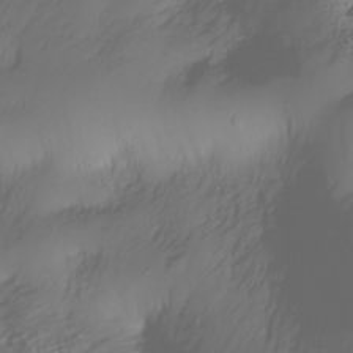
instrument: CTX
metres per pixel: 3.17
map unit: Nhe
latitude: -34.4818
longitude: -143.1403
